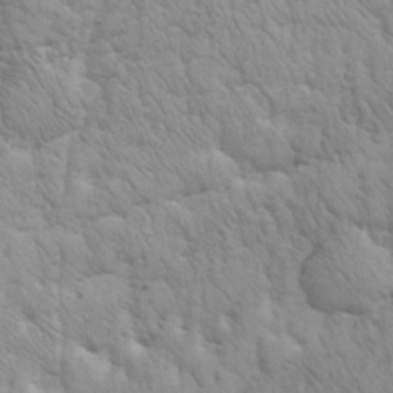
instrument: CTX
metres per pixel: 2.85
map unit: eHh
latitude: 31.9906
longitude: -67.7638
